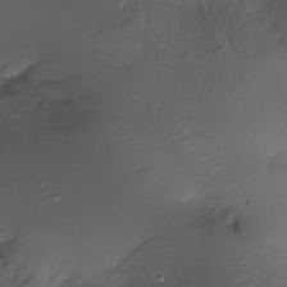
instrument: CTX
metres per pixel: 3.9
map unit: Nhu
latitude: -17.7289
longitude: -45.8394
